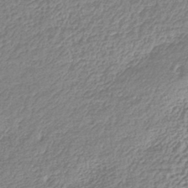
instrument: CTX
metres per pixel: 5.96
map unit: lHb
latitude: -43.7477
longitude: 68.0472
